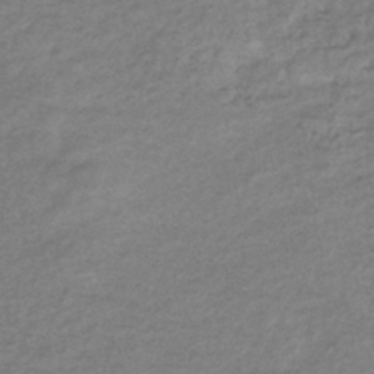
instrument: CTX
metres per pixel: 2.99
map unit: eHb
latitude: -36.9541
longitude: 75.8612
